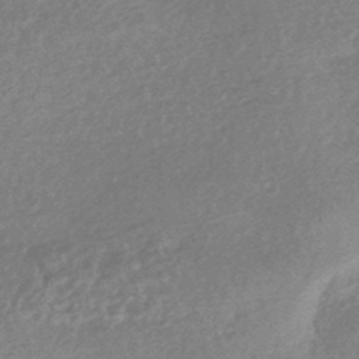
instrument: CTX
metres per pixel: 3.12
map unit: HNhu
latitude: -44.9164
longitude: 92.6329
